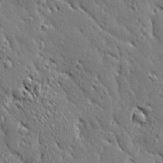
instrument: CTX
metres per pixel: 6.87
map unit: Ave
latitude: 20.6869
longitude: -136.4790
